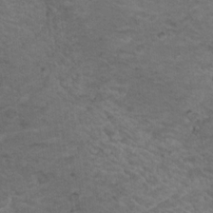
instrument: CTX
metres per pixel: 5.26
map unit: Nhu
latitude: 18.2144
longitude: -32.2145
